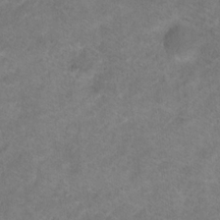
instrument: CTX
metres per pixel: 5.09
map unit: Hto
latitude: 17.0081
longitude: -38.7057
